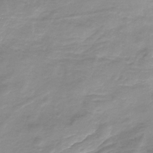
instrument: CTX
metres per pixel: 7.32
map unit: Nhe
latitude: -32.3118
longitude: -92.8002
